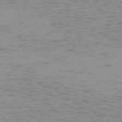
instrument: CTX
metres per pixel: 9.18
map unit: Hpe
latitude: -74.1039
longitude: 7.5021
